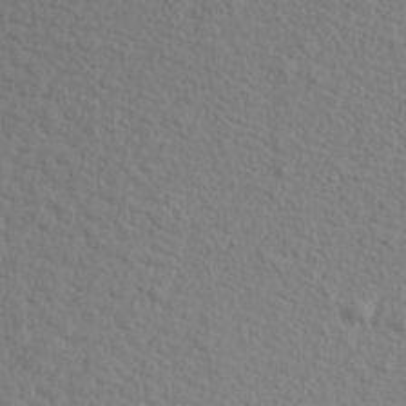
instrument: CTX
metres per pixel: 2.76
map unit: Aa
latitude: 15.4049
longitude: -141.7827
